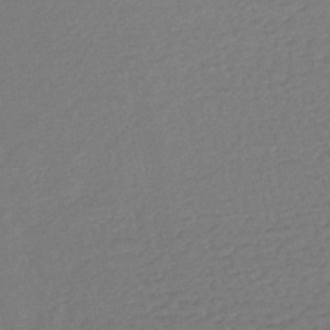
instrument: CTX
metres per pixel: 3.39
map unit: lHb
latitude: -43.9178
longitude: 73.8800
